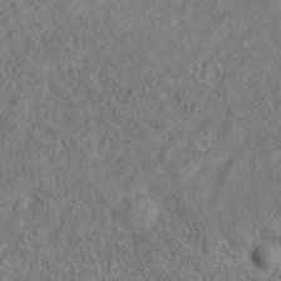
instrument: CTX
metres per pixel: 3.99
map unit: eAb
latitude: 35.5749
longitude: 107.0298
